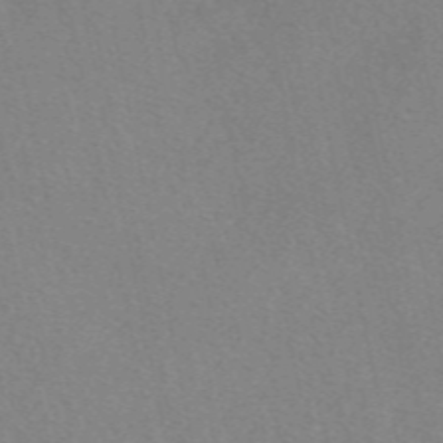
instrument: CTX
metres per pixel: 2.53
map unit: eAb
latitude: 49.0836
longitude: 107.7289
